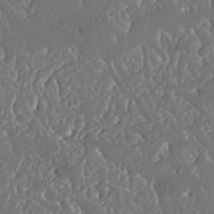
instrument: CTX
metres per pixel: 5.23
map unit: Nhu
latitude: 25.5938
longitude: -57.7071
